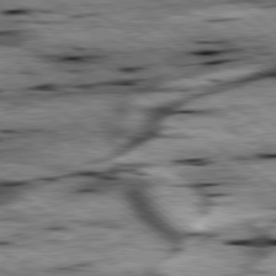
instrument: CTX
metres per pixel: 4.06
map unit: lApd
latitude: 79.4805
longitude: -48.1389
